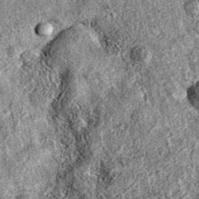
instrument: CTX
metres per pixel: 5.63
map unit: eAb
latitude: 36.9325
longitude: 111.9367
